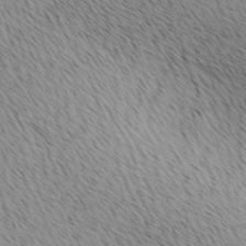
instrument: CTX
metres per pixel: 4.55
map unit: lAa
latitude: 10.2145
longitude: -107.9717
